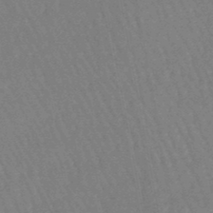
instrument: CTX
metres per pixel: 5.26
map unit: eHb
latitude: -46.0850
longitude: 80.2740
